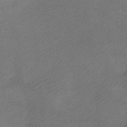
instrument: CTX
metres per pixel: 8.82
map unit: Ht
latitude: -7.3887
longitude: -34.8002
